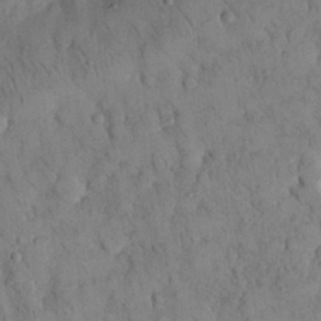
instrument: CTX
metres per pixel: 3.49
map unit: Nhu
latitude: 28.7246
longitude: -72.3846
